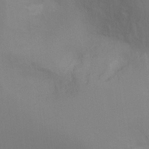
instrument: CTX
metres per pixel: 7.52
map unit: Ht
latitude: -9.4076
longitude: -31.2348
